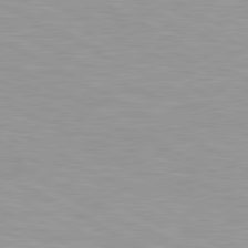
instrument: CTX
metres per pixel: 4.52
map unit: lApd
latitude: 80.7246
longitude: 158.1794
